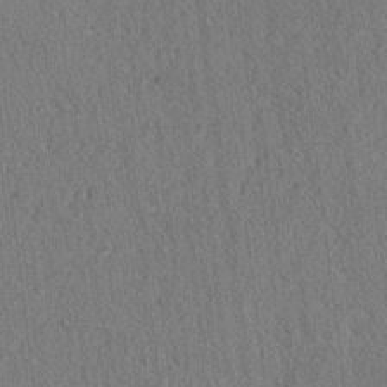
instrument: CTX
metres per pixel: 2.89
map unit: lAvf
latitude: -3.0108
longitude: -109.1970
